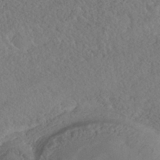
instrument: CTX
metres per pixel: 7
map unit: HNhu
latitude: -39.9178
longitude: 104.8219
